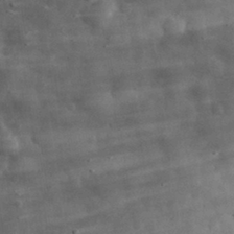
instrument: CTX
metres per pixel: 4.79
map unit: eHh
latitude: 30.9514
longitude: -73.7450
